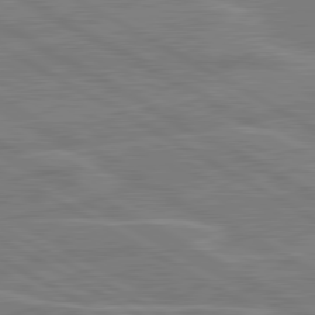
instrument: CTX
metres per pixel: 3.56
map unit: lApd
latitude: 80.8947
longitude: 122.6897
